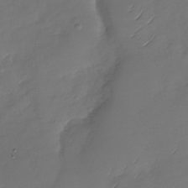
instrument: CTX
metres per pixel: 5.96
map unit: Nhu
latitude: -28.9731
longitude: -60.3845
